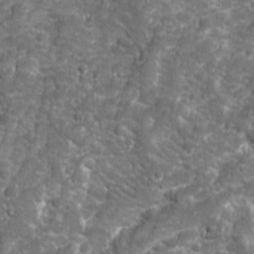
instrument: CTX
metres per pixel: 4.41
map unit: Ave
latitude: 16.1956
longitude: -133.9906
